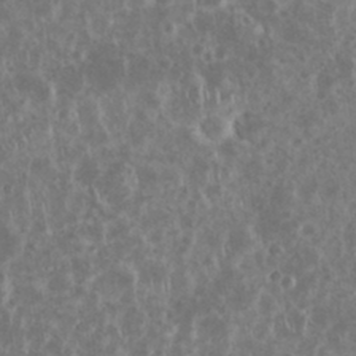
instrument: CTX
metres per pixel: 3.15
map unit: eHh
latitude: 34.3845
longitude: -61.9717
